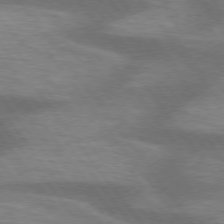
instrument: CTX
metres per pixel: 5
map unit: lApd
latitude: 75.3293
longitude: -57.3859
